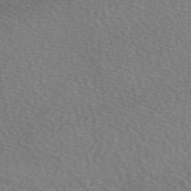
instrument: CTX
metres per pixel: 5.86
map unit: eAb
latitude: 50.3845
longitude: 114.0661
